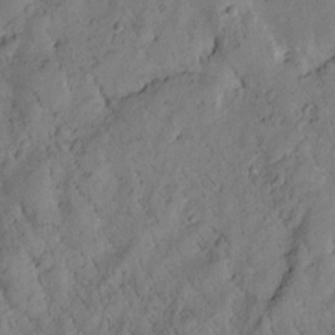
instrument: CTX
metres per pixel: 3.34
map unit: Htu
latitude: 0.1955
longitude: 175.5777
